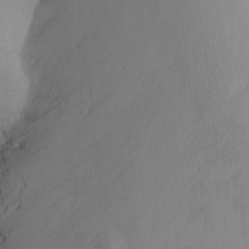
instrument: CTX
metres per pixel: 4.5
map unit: Ht
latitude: -9.5210
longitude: -31.4994
